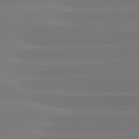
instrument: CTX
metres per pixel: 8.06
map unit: lApd
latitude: 81.8961
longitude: -135.3292
